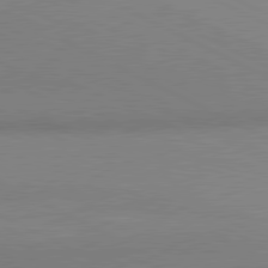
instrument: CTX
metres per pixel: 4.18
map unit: lApd
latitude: 80.7246
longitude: 134.0094
